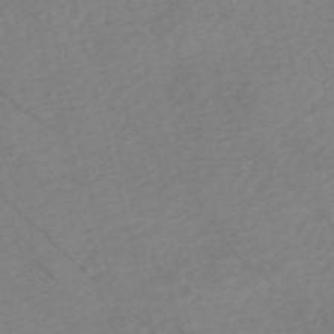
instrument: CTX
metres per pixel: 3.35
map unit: Nve
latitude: -57.0675
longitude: 53.8422
